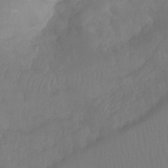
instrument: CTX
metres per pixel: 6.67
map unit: Ht
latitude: -8.0850
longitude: -31.7828
